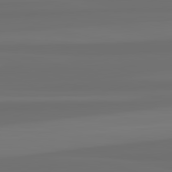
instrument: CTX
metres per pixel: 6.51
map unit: lApd
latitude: 82.8946
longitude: 162.5007
